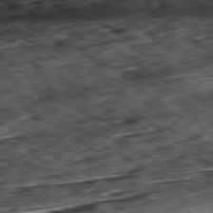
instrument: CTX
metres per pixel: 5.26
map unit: Hpe
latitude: -80.2929
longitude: 21.9556
